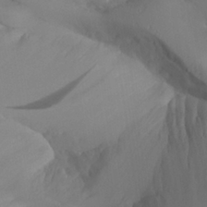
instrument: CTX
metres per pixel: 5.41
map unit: Aa
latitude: 25.5749
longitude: -128.3845
